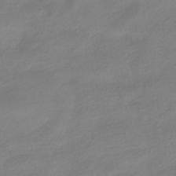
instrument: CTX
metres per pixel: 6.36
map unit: HNhu
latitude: -40.5196
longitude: 97.0109
